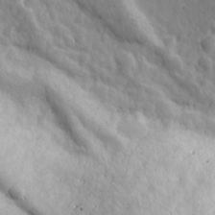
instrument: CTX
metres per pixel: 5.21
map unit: Ave
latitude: 17.9717
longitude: -133.3671
